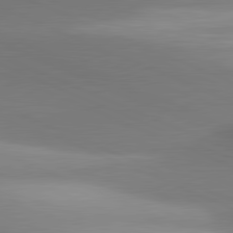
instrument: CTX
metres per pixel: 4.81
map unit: lApd
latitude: 81.3671
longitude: 142.0661
